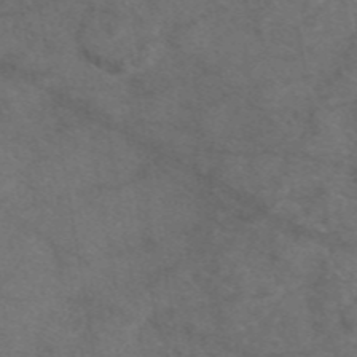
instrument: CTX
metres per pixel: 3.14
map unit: eAb
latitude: 47.7639
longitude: 110.8785
